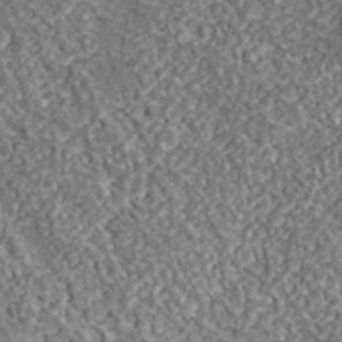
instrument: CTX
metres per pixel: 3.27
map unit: lHvf
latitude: 38.2900
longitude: -88.1389
